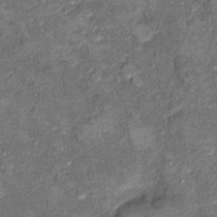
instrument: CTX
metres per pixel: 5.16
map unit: Ht
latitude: 9.4049
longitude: -37.4237
